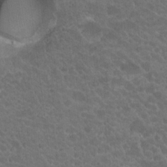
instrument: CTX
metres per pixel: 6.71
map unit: Hto
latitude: 19.6127
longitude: -35.4048
